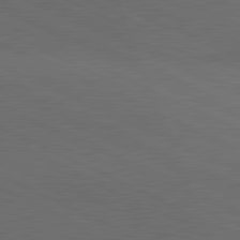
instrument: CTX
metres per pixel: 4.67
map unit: lApd
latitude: 81.3293
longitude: 148.3873
